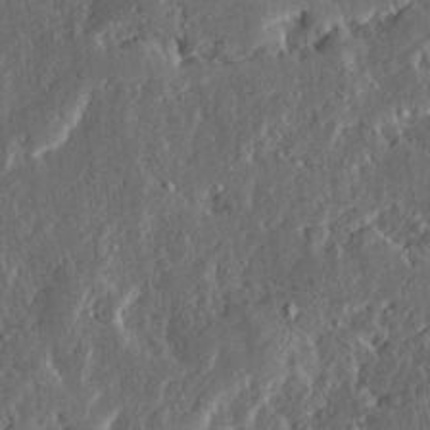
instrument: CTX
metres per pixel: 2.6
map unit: Ave
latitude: 14.1956
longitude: -137.2726
